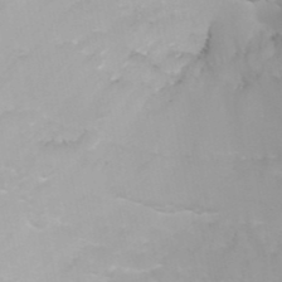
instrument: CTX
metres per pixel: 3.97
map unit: ANa
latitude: 40.0822
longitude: 22.6708
